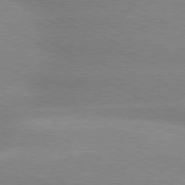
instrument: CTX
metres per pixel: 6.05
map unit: lApd
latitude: 80.1011
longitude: -147.3293
